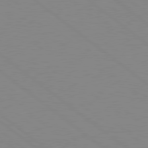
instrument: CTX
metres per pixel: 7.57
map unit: Hpe
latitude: 78.7624
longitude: -124.0633
